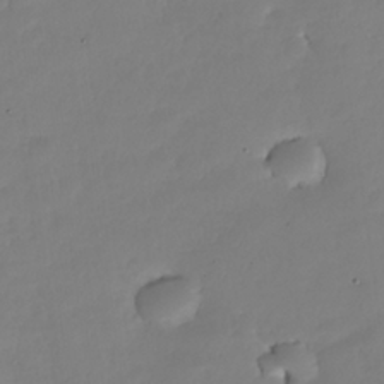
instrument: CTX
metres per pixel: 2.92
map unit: Nhe
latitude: -35.5966
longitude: -145.0080
